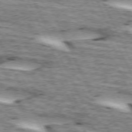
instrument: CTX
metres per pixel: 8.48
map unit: lApd
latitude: 72.9514
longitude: -54.7246
